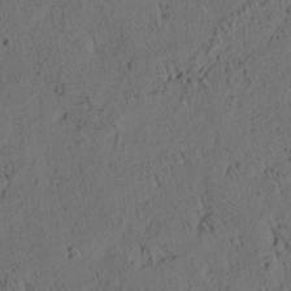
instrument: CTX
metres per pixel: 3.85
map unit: eHh
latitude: 3.4615
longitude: -78.7435
